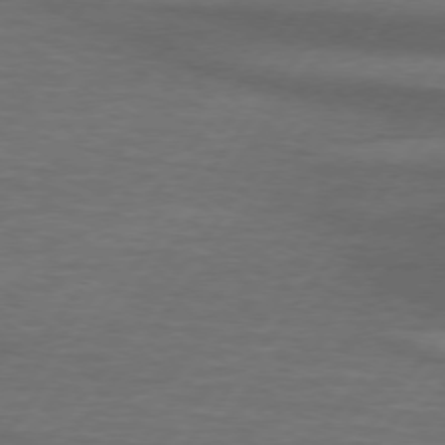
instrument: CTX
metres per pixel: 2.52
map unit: lApd
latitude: 74.3278
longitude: -78.5735
